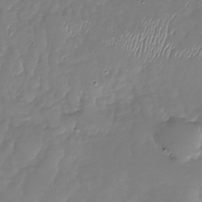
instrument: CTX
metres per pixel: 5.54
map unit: Nhu
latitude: -27.4832
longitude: -59.1403
